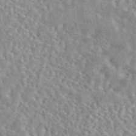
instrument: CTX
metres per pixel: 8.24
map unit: eAb
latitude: 44.4790
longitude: 112.7085
